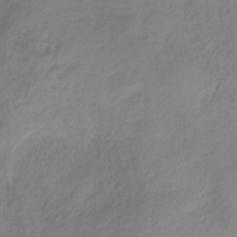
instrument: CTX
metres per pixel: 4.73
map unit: HNhu
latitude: -28.6707
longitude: 67.5588
